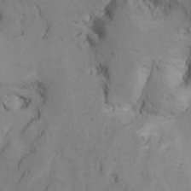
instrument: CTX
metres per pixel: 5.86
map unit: Nhu
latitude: 13.0459
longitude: -29.2726
